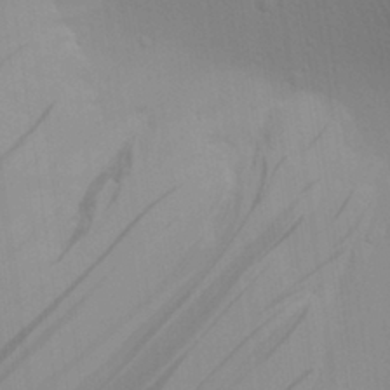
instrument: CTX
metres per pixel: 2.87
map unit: Aa
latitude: 28.3089
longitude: -139.4615
